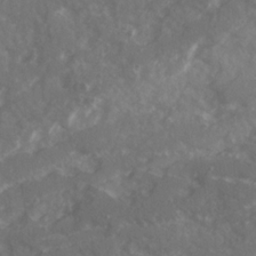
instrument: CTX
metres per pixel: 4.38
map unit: Ave
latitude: 20.3656
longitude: -130.7247
